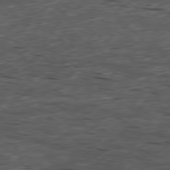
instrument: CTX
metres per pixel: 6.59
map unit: Ap
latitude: -79.5021
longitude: -58.3845
